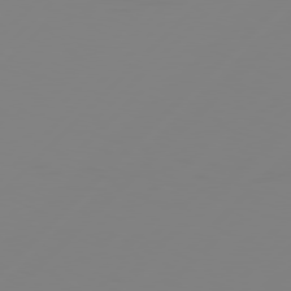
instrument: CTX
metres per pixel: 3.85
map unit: Hpe
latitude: 78.0444
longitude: -139.0836
